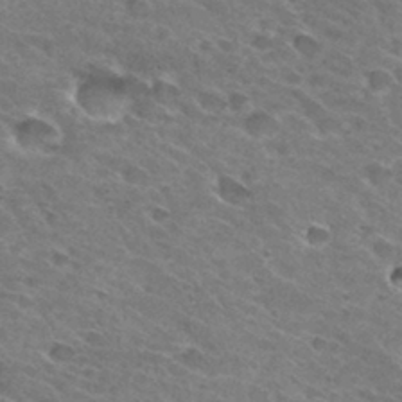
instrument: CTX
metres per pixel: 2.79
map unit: Hto
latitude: 31.1781
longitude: -45.7449
